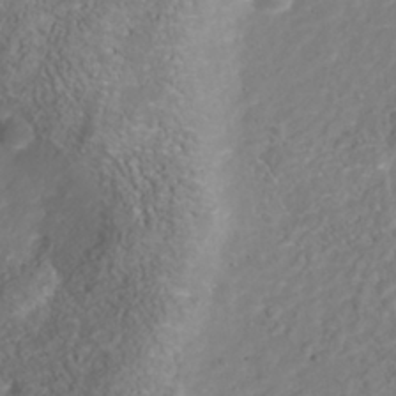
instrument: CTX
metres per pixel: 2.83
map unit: Nhu
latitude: -40.3873
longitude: -83.3292
